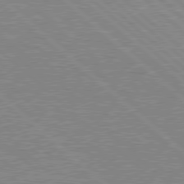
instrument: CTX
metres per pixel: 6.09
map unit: Hpe
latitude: 78.4601
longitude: -122.7057
